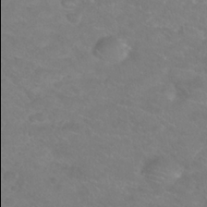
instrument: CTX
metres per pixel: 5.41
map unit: Nhu
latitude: 29.1025
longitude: -49.9906
